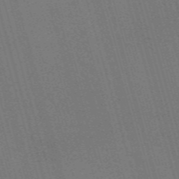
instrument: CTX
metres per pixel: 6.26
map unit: Nve
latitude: -59.4832
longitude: 63.0297
